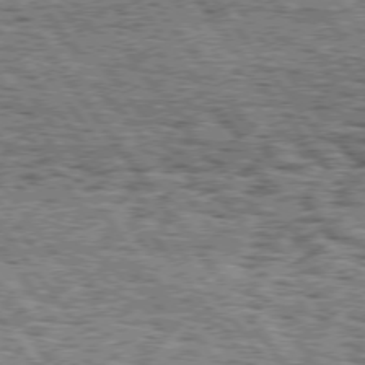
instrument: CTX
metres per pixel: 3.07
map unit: Hpe
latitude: 74.7246
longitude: -154.9514
